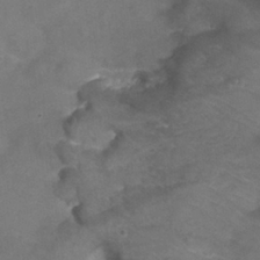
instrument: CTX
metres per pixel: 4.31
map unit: Nhu
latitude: 25.2348
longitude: -53.5182
